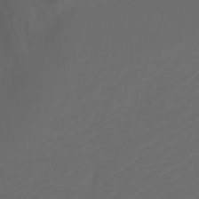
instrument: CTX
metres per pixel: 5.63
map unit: Ht
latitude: -3.4076
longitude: -61.2348
